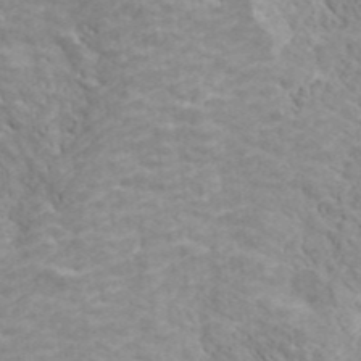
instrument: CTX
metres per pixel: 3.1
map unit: ANa
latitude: 41.8961
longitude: 29.3321
